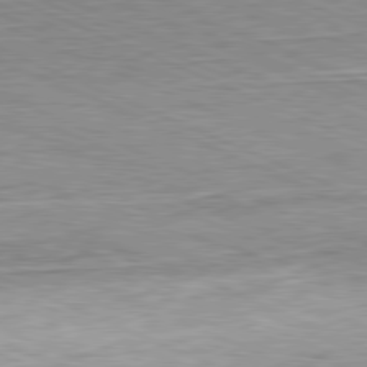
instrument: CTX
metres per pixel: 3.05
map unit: Hpe
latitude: -81.8800
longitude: 11.5021
